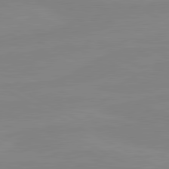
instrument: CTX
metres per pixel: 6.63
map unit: lApd
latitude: 80.8758
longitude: -176.6301
